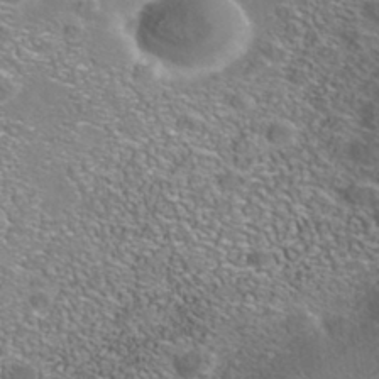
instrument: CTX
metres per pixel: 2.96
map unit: Nhe
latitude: -41.2376
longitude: -99.9906
